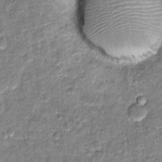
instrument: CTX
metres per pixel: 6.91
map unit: Hto
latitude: 12.8947
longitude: -37.6694
